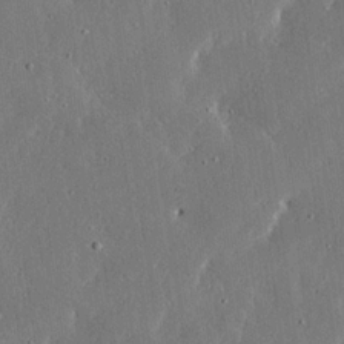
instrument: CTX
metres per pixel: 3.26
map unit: Ave
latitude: 17.5749
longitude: -139.8205
